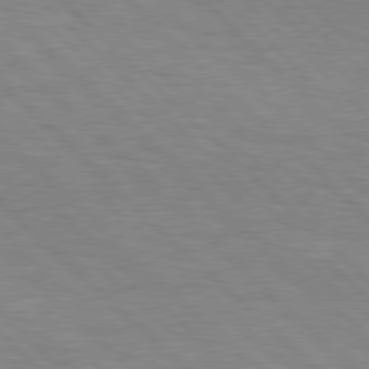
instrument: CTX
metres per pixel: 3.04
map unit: Hpe
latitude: 77.7449
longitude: -154.9892
